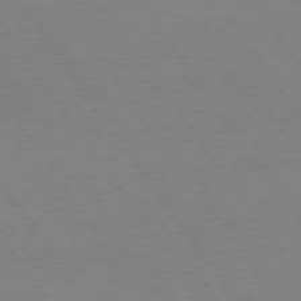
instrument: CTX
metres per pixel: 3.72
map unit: Hpe
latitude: 74.4412
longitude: -140.7813
